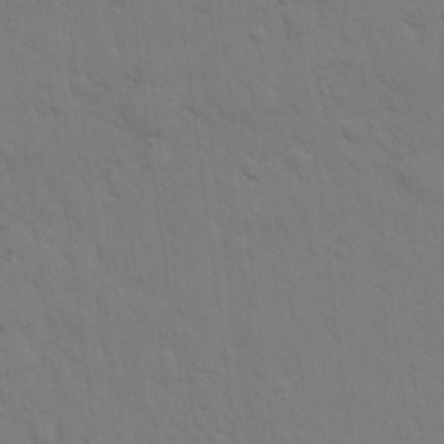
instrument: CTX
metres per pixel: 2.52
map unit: eHh
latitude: 19.0080
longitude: -62.9703
